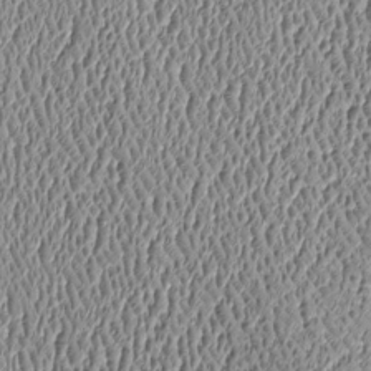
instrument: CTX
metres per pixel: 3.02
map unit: Htu
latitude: -6.5574
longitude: 156.7652
